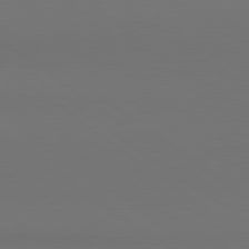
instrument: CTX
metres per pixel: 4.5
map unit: lApd
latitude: 81.0080
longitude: 153.6344
